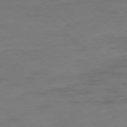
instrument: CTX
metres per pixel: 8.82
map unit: Ap
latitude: -77.4454
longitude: -64.4412
